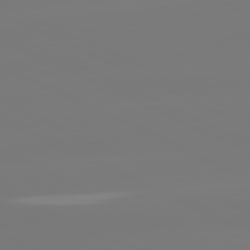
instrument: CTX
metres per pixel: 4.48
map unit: lApd
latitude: 81.1214
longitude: -148.8002
